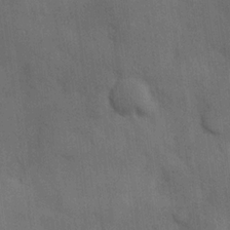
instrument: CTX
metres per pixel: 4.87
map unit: Hve
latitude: 19.0647
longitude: 151.2187
